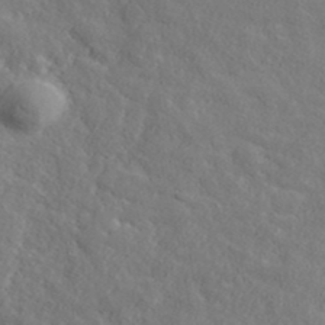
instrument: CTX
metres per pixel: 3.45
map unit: ANa
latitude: 39.2726
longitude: 21.1809
